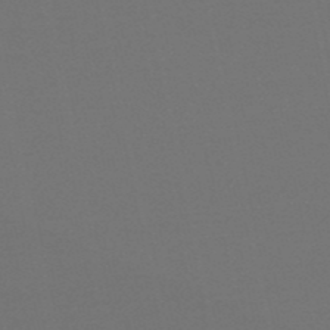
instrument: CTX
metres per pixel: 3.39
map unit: eHb
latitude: -50.5007
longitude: 71.5210
